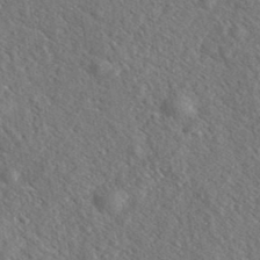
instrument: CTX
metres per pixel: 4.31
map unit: eHh
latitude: 37.0081
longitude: -138.2522
